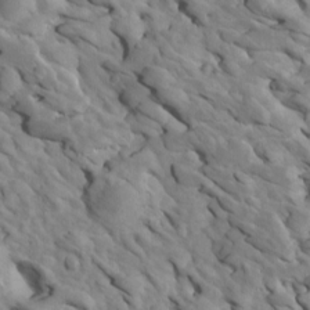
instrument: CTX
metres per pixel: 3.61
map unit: Htu
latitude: 1.2915
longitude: 143.0297
